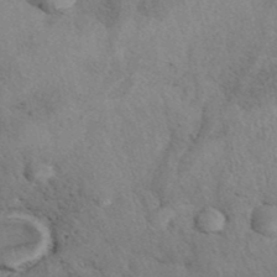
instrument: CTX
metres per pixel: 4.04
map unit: eAb
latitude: 40.8757
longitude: 109.1809
